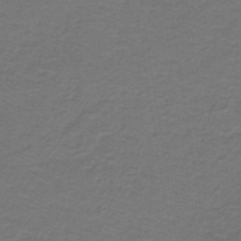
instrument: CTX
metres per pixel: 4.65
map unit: lHb
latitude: -43.1998
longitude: 56.2928
